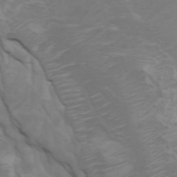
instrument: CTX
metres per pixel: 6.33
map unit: Nhu
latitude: -5.5210
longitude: -79.4238
